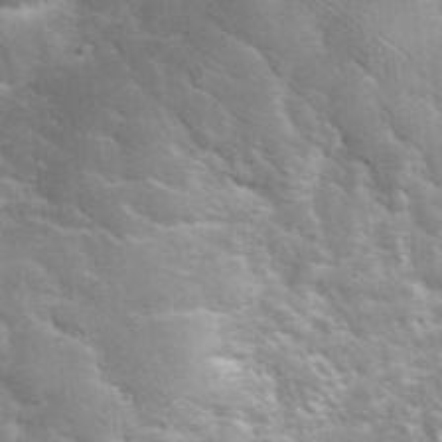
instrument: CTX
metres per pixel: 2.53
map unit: eHh
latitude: 36.4601
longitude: -67.2348
